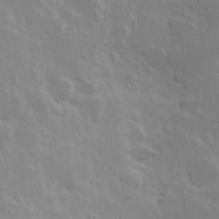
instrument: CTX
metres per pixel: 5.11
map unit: Hve
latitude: 23.4804
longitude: 145.9745
